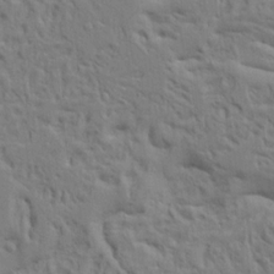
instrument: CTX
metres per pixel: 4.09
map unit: Ave
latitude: 17.2726
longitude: -141.4993
